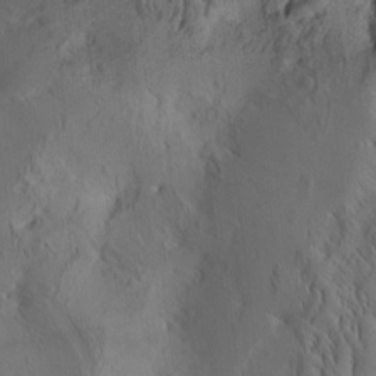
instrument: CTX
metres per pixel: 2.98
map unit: eHh
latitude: -1.5966
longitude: 16.0850
